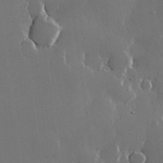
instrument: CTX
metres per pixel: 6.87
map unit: Hve
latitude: 22.6112
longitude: 146.1983
